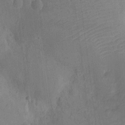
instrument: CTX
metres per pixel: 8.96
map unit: Ht
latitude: -11.9745
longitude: -24.4412
